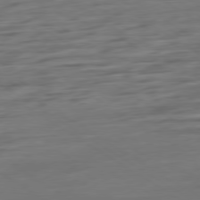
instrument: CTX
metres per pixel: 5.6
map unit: Ap
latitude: -79.8800
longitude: -54.6301
